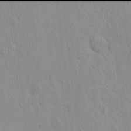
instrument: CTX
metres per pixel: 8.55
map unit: eHh
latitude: -2.0094
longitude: 19.2187
